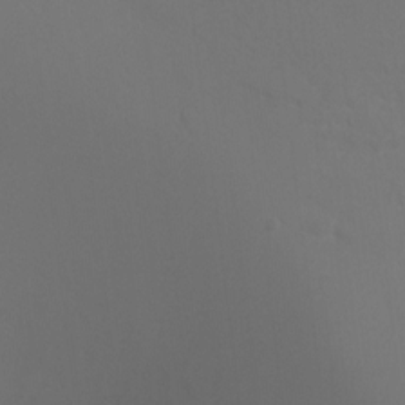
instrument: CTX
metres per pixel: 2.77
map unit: Ht
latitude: -8.6896
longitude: -32.5168
